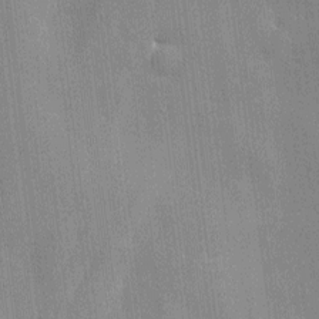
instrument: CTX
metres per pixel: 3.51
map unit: Htu
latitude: -6.8030
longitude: 175.7855
